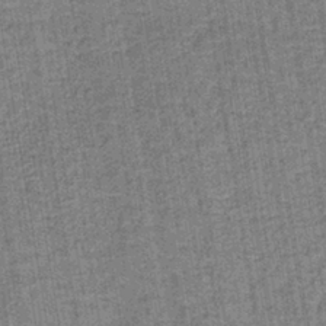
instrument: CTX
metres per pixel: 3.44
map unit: lHb
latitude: -39.1242
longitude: 60.5007
